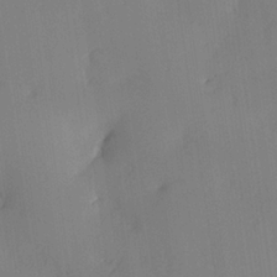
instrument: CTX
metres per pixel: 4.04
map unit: lAvf
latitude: 25.6316
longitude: -111.2726
